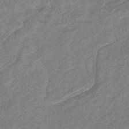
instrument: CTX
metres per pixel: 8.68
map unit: eHb
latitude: -41.1809
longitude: 81.6344
